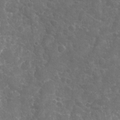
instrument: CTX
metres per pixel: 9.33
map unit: Nhu
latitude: -19.9745
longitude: -57.3292
